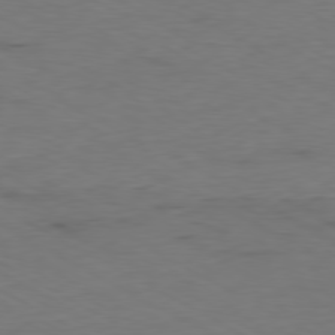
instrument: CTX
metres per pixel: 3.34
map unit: Ap
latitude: -79.4832
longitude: -56.9891
